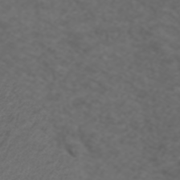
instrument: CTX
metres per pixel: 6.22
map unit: ANa
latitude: 38.9325
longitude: 24.2928
